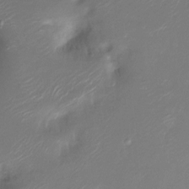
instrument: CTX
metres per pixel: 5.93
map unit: Ht
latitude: -17.2943
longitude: -45.2348
